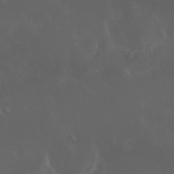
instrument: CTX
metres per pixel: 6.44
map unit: Nhu
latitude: 30.0255
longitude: -58.5168
